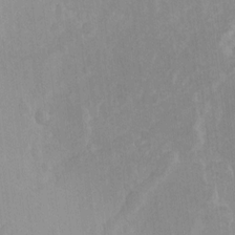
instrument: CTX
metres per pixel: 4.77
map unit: Ave
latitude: -11.3132
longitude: -120.7813
